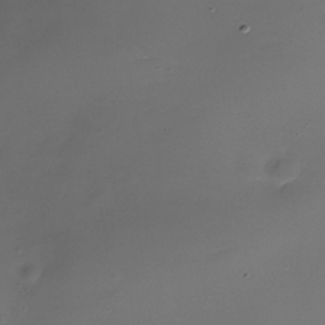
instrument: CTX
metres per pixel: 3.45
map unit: Nhe
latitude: -33.7478
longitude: -87.7260
